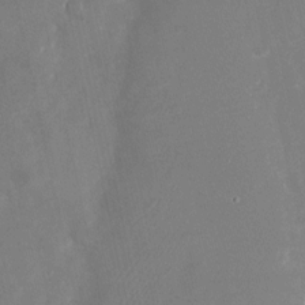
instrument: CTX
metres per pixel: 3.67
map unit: Nhu
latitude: -23.1431
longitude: -72.7247
